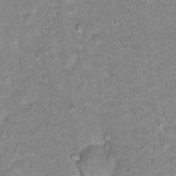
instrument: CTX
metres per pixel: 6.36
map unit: Hto
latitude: 18.0255
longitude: -35.4048
